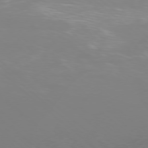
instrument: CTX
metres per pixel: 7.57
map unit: Ap
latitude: -78.2739
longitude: -65.0080
